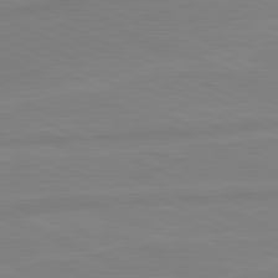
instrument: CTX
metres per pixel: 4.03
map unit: lApd
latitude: 81.6316
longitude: -173.8394
